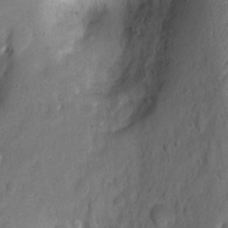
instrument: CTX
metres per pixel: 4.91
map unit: Hto
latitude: 2.3845
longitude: -35.7827
